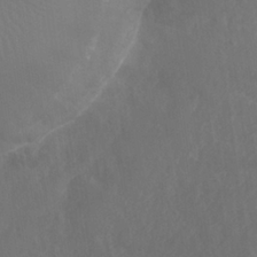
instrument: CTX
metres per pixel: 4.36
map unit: Nhe
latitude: -35.8800
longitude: -177.8961
